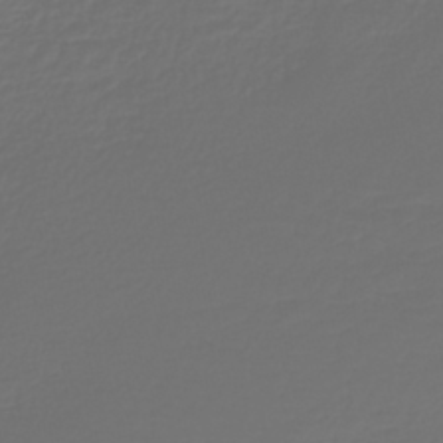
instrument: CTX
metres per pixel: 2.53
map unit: lHb
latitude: -43.5021
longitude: 60.6330
